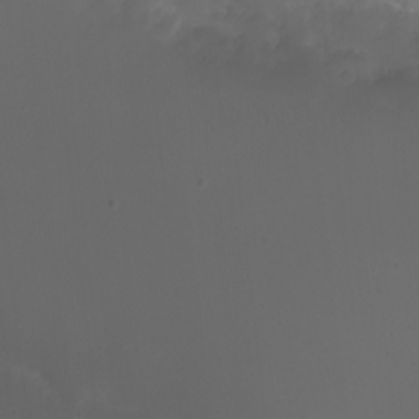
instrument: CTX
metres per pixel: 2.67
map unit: eHh
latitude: -6.8408
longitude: -76.3845
